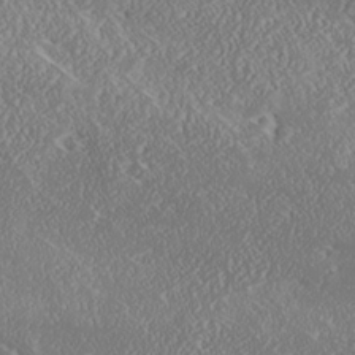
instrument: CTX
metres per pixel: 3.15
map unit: Ave
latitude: 17.9528
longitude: -137.5560
